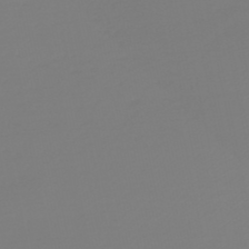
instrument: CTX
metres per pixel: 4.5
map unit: HNb
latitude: -46.1417
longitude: 56.3684
